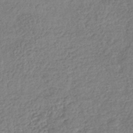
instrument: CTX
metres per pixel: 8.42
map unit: lHb
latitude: -41.0675
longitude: 69.4265
